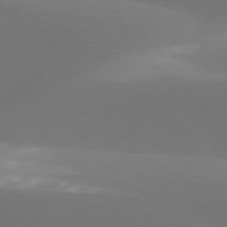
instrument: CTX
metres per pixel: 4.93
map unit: lApd
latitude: 77.4804
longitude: -52.2334
